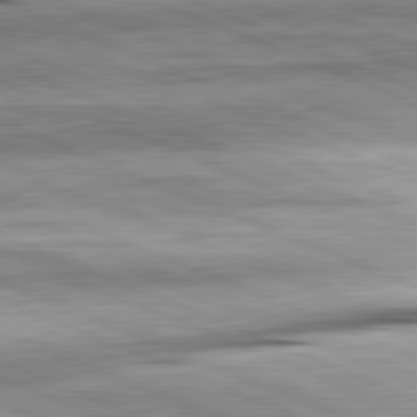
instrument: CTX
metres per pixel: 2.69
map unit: lApd
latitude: 81.8394
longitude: -167.9339
